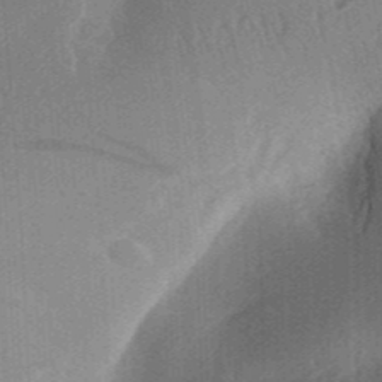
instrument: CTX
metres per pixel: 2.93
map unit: Aa
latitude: 31.5371
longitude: -141.9339
